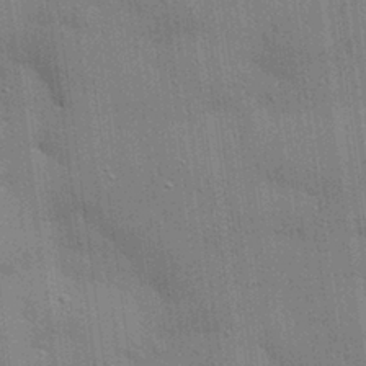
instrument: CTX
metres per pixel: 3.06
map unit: eHh
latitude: 28.6490
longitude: -82.6301
